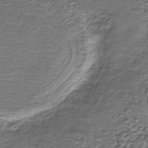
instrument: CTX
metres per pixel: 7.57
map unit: eAb
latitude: -39.4832
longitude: 51.4643
